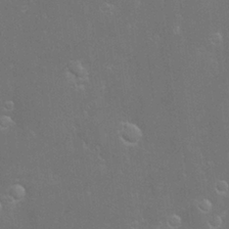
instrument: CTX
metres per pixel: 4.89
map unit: Hve
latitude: -11.1998
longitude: 174.5573
